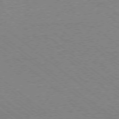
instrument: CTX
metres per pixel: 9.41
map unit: Ap
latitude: -78.4062
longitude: -83.2914
